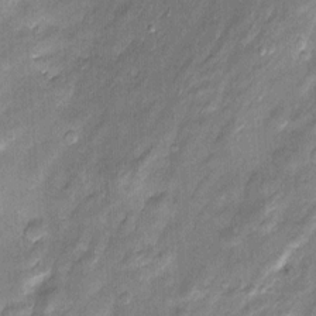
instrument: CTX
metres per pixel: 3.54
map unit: Htu
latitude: -4.9730
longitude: 158.4440
